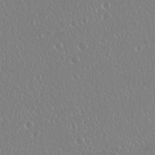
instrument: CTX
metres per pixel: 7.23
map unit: Nhu
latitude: 25.3481
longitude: -58.6680
